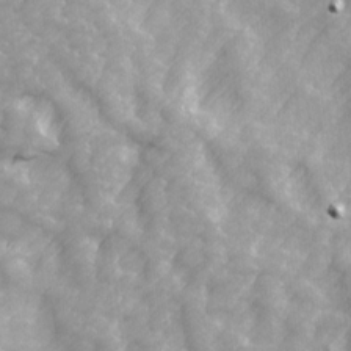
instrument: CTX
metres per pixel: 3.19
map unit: Ave
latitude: 13.6883
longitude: -104.8569
